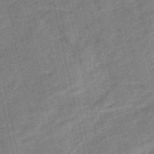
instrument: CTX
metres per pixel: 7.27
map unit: HNb
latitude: -53.8422
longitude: -47.3482
